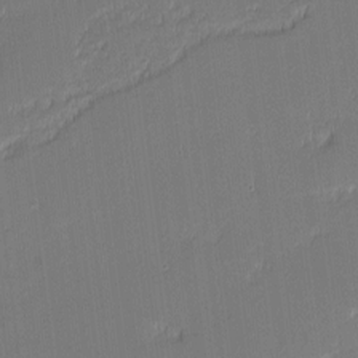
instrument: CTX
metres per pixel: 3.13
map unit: eHh
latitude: -3.0675
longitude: -83.6693
